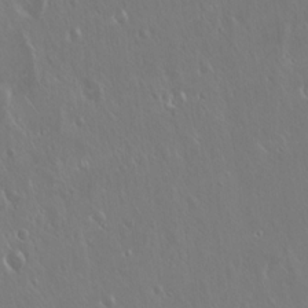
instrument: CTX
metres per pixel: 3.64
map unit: Hto
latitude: 17.9150
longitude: -57.2536
